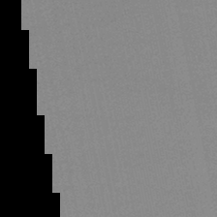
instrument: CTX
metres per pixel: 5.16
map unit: lHb
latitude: -46.5007
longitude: 58.5006
